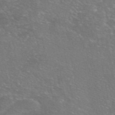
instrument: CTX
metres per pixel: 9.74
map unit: eAb
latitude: 46.5168
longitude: 106.0283
